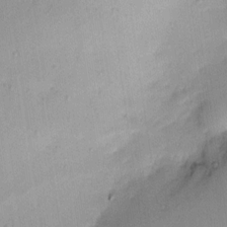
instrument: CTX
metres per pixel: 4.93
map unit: Hve
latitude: 13.3482
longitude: -90.7624
